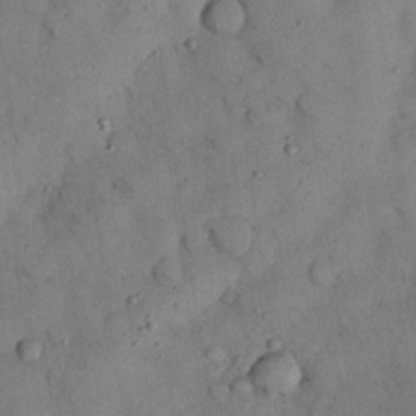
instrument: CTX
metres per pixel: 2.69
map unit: Nhu
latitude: 28.0822
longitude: -72.4790
